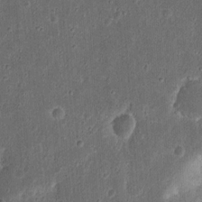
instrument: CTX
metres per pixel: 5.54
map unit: Ht
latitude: 13.5560
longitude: -74.2334
